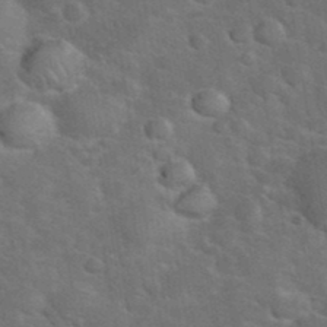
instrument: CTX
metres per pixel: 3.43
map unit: eHh
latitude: 37.8961
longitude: -66.0822
